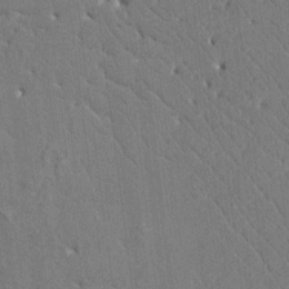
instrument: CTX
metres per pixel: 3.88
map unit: HNhu
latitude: 8.2145
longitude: -5.5560
